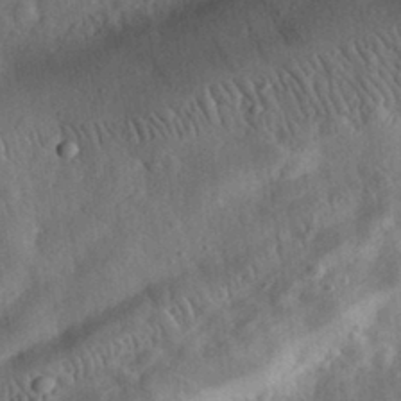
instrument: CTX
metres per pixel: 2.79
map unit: eHh
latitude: 31.7639
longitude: -75.4993
